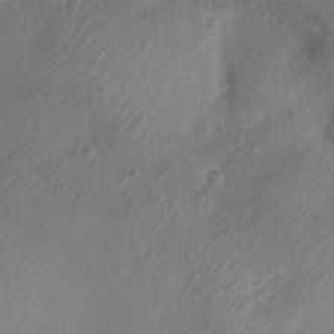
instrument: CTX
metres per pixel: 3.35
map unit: Nhu
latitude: 5.2537
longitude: -18.5168
